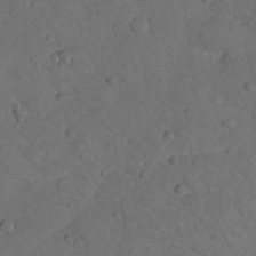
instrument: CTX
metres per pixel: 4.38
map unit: lHvf
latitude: 13.4993
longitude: 178.4818
